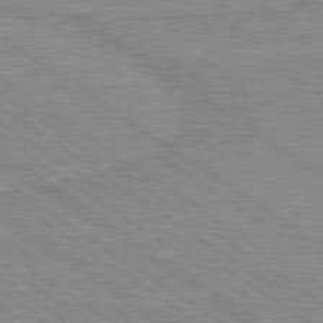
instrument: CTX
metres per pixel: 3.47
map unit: lApd
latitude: 80.0633
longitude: 170.9542
